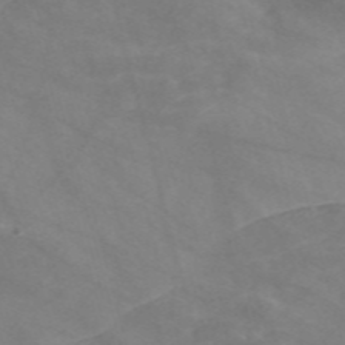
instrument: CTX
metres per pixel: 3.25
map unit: Nve
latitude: -58.3684
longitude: 58.7463
